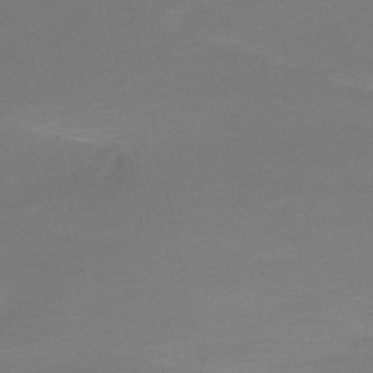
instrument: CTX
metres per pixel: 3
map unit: eHh
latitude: -52.3117
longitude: -25.2348
